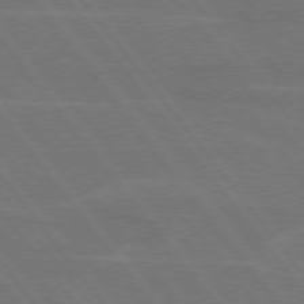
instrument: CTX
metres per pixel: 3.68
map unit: lApd
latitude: 75.3293
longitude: -67.6882
